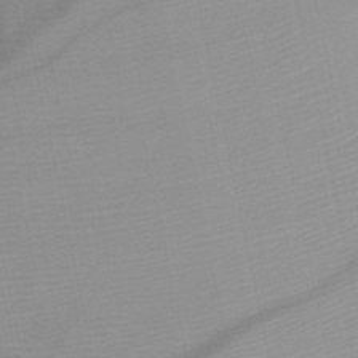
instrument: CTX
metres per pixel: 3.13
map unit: HNb
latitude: -46.3873
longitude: -41.4615
